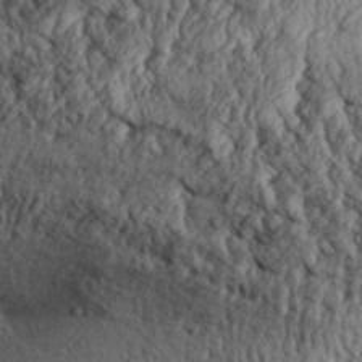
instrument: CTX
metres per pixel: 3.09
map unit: Aa
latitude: 30.9325
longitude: -134.5923
